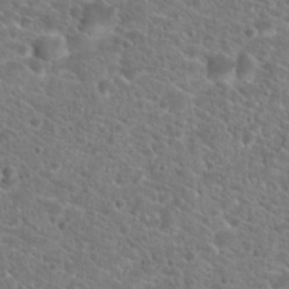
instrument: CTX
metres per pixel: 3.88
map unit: Hto
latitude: 20.4034
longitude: -38.6868
